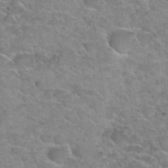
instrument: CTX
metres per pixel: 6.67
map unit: Hto
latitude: 34.8002
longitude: -52.4034
